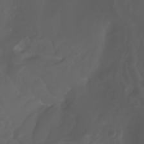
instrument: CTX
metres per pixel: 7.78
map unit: Nhu
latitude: -7.9556
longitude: -94.2901
